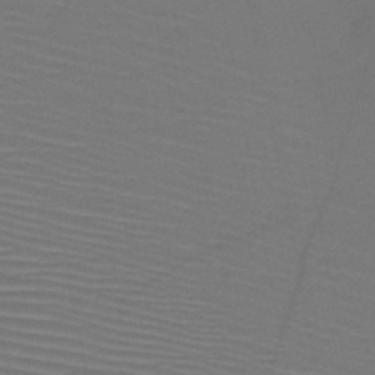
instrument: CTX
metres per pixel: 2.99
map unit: HNb
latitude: -47.2376
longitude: -42.3467
